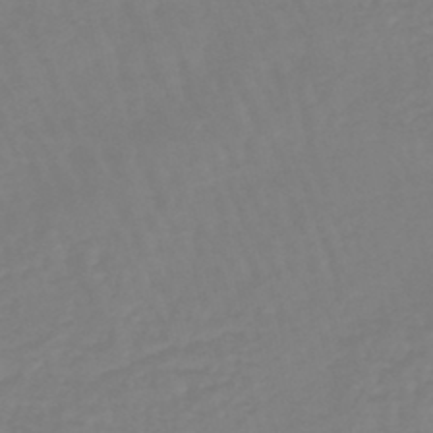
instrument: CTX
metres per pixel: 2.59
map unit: eHb
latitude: -45.4265
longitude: 80.9731
